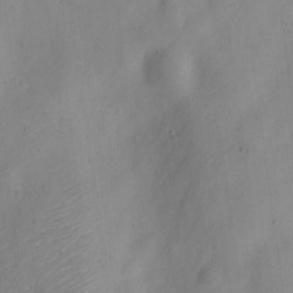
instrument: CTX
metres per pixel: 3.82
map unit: Nve
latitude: -22.6141
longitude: 106.8975
